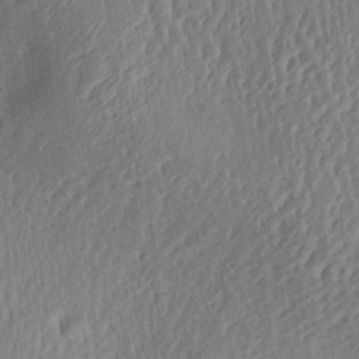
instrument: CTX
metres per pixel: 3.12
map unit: Aa
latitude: 29.6883
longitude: -137.1403
